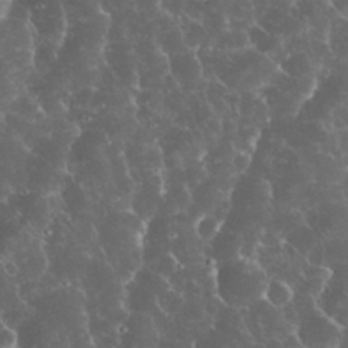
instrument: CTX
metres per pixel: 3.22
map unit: eHh
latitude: 33.7261
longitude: -64.5168
